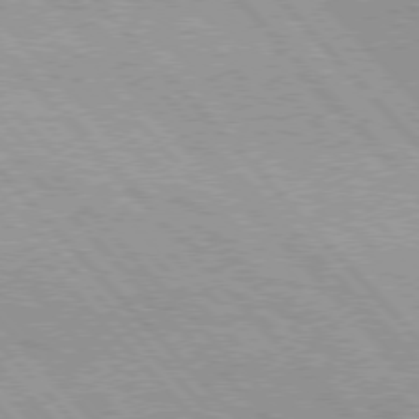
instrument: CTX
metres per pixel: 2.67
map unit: lApd
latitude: 76.2522
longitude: -72.9703
